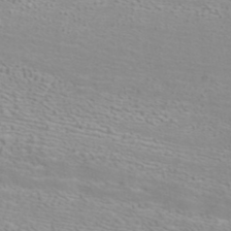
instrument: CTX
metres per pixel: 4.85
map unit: ANa
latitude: 39.9339
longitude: 23.2187
